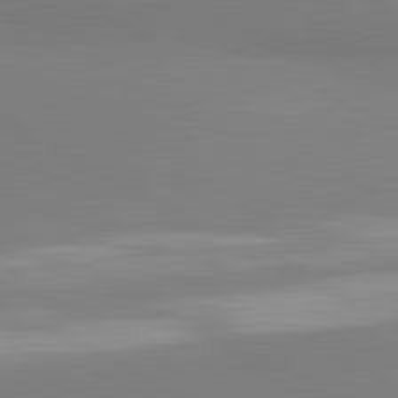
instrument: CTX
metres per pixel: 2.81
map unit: lApd
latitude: 81.6694
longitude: 159.3887
